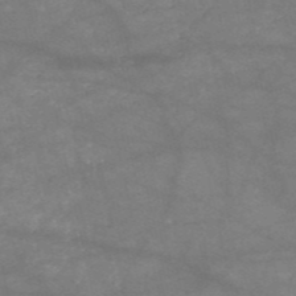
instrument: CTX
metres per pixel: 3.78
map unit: HNb
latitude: -53.9178
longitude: -41.2348
